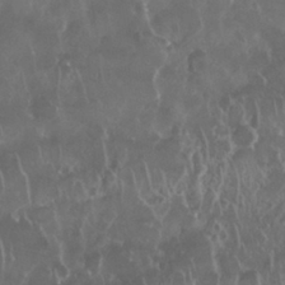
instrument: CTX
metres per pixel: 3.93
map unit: Nhu
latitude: 28.6868
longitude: -63.5938
